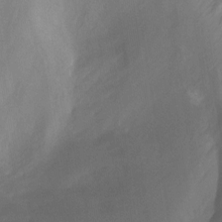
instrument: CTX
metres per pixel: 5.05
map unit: Nhu
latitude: -12.7841
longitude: -64.6491
